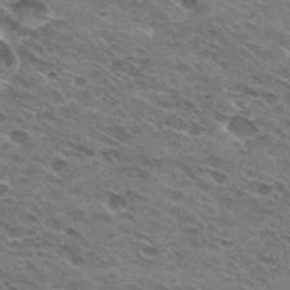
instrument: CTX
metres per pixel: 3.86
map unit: Hto
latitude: 30.6680
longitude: -45.2348
